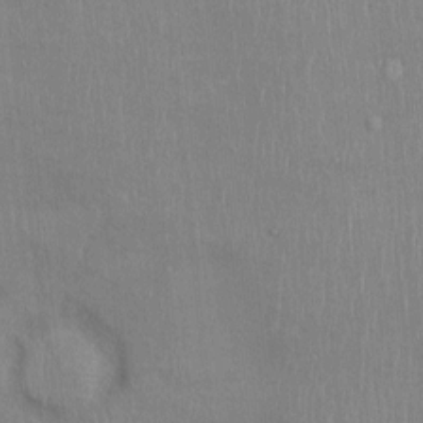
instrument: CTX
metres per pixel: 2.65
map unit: Ht
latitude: -2.7652
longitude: -14.8191
